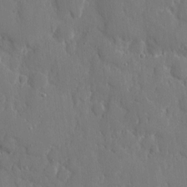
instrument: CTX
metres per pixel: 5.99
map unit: eHh
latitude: 7.6127
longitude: -68.5168
